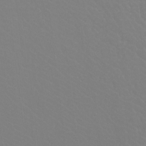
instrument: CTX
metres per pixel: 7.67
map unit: Htu
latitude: -12.3495
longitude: -71.1592
